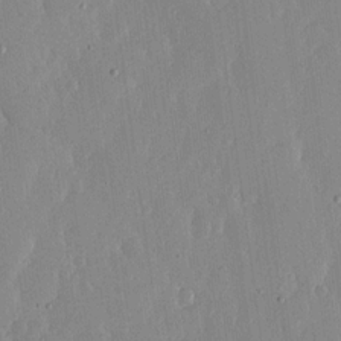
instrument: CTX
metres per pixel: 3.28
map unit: lHvf
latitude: 17.2915
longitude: -115.1592
